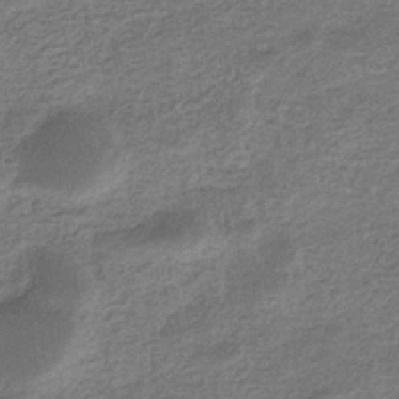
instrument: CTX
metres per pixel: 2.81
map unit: eHb
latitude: -36.3873
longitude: 80.5763
